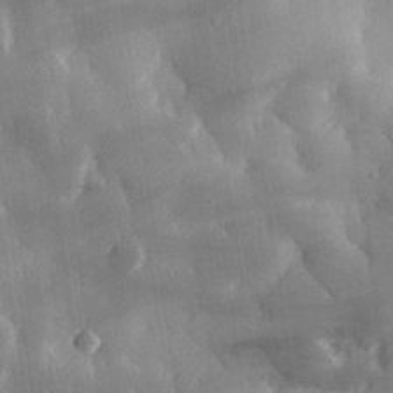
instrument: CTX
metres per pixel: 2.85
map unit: eHh
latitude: 30.2901
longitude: -79.4994
